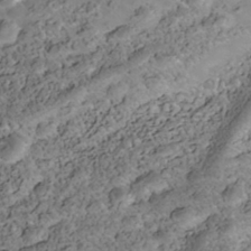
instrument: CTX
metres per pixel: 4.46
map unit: Nhe
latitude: -39.9556
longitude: -116.8380
